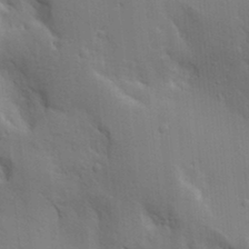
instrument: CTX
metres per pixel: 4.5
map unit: lAa
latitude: 18.2333
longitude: -139.0458
